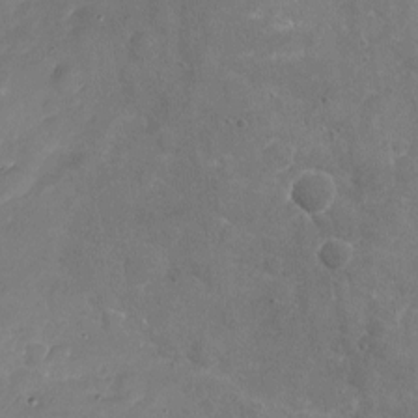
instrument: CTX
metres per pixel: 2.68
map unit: Nhu
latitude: -17.4644
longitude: -57.2914
